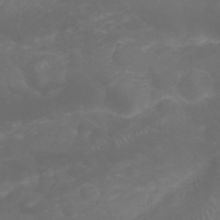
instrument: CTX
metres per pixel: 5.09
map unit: Nhu
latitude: 23.6505
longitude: -60.8380
